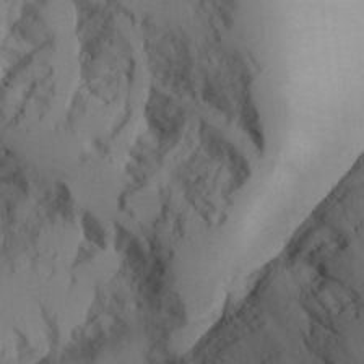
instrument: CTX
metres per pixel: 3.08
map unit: Aa
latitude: 25.5560
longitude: -131.6505
